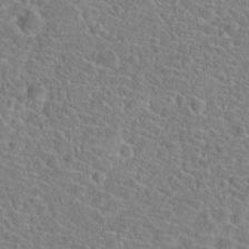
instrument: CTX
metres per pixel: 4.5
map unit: Hto
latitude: 23.4048
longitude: -45.6505
